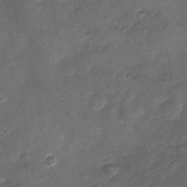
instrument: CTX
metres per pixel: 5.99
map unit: Nhu
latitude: 3.2726
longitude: -18.1011
